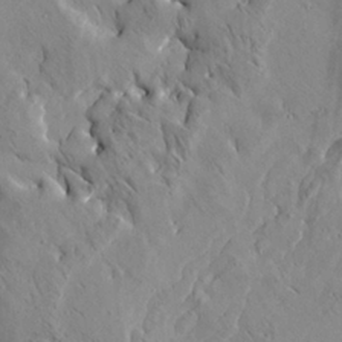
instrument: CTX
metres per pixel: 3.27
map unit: Aa
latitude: 21.8773
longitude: -139.8961
